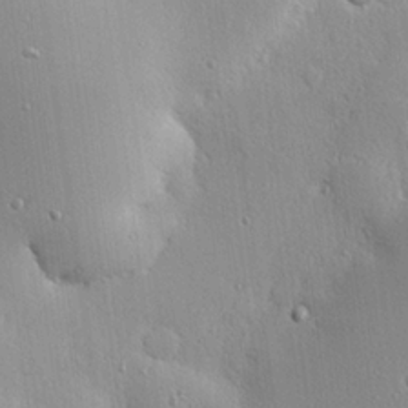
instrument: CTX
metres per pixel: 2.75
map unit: eHh
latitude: 24.0255
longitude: -89.3104
